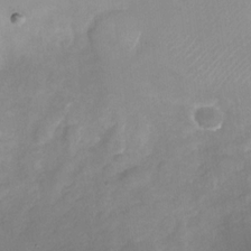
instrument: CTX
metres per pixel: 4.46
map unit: Nhu
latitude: -28.6896
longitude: -63.2915
